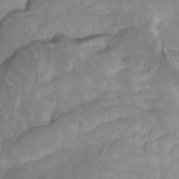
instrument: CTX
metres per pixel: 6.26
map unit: Htu
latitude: -3.9178
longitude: -74.2523
